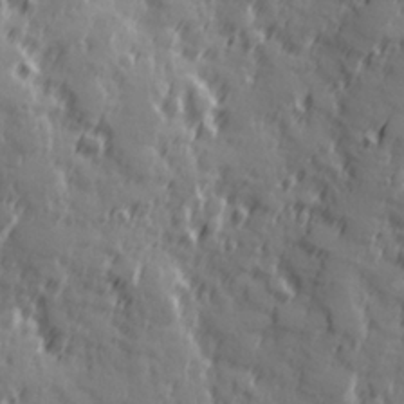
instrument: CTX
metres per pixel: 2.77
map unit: Hve
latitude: 25.9528
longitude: 146.5762
